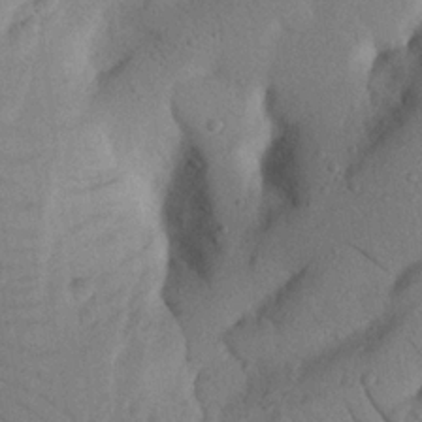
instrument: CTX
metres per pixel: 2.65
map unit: Nhu
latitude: 22.4412
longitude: -74.7057
